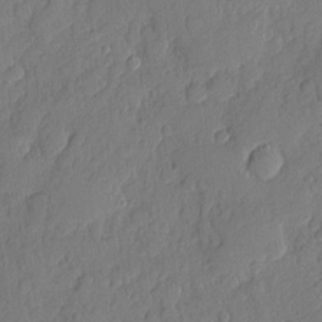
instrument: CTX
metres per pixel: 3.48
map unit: eHh
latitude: 6.4601
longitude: -74.8569
